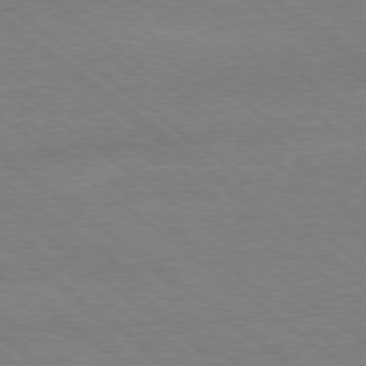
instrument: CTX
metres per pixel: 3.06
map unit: Ap
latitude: -79.0864
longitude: -83.7449
